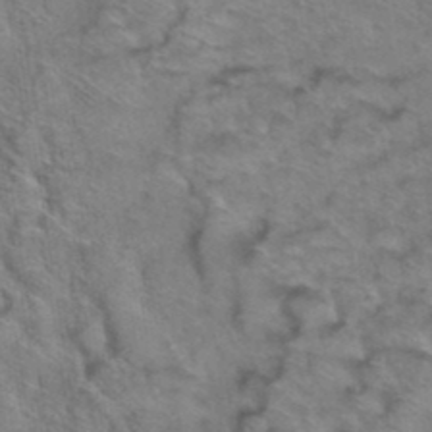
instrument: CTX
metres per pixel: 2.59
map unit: Hto
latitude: 38.8380
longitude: -44.5923
